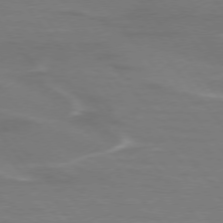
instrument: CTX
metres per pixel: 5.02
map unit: lApd
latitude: 74.9514
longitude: -62.8947
